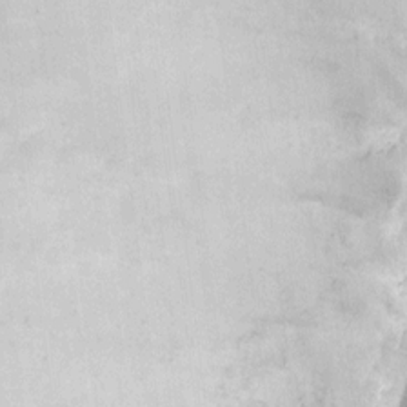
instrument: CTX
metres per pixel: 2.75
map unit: eHh
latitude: 8.2901
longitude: -75.1592
